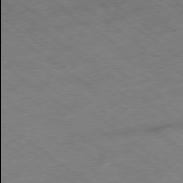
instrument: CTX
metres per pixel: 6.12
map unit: Hpe
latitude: -78.5195
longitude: -21.9906
